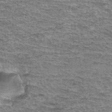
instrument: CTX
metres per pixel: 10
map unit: Hto
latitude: 36.5546
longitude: -43.3671
